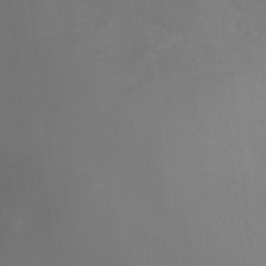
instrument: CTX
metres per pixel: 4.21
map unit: Ht
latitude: -1.1432
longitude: -46.1011
